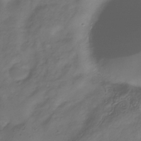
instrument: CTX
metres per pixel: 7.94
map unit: Hve
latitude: -34.5196
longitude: 90.6519
